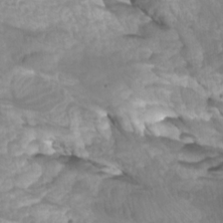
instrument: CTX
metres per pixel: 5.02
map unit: Htu
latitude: -6.0661
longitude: -76.2522
